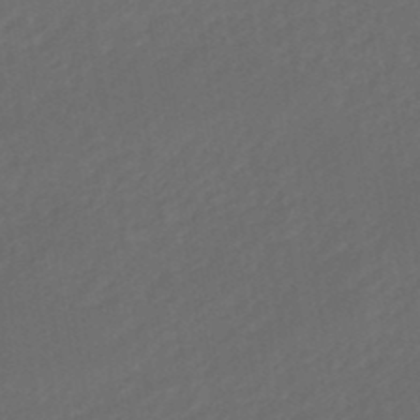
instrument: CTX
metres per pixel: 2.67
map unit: eHb
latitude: -47.4265
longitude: 85.3887
